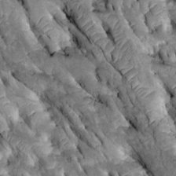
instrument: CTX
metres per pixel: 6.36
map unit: Htu
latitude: -0.6519
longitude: 148.2362
